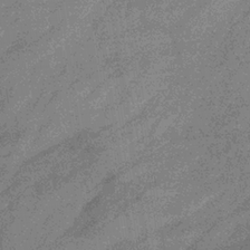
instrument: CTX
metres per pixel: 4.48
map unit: eHb
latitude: -32.8975
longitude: 75.5588
